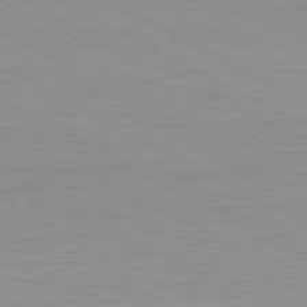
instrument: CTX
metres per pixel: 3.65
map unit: Ap
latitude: -80.5007
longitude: -61.4426
